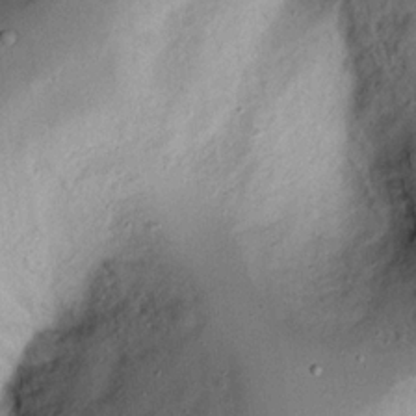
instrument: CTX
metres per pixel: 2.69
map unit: Nhu
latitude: 16.8380
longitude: -74.2900
